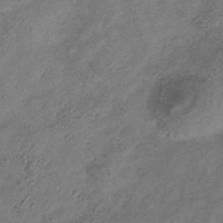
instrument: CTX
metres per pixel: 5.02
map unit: Hve
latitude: -35.2187
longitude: 89.3509
